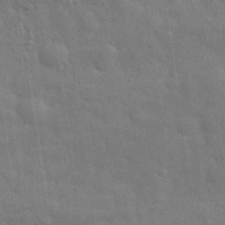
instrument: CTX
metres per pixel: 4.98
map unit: eHh
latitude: 29.9528
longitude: -75.0647
